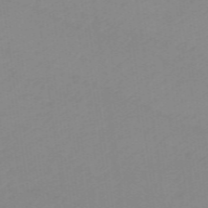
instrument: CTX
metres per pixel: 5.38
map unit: lHb
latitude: -48.1417
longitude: 83.5966
